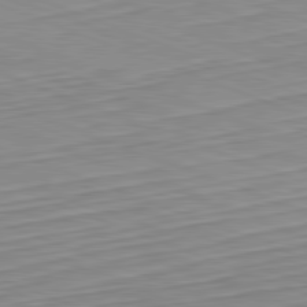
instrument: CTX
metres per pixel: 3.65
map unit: Hpe
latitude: -82.2739
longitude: 12.9920
